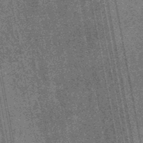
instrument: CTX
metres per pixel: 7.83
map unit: lHb
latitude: -48.1039
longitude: 73.9178
